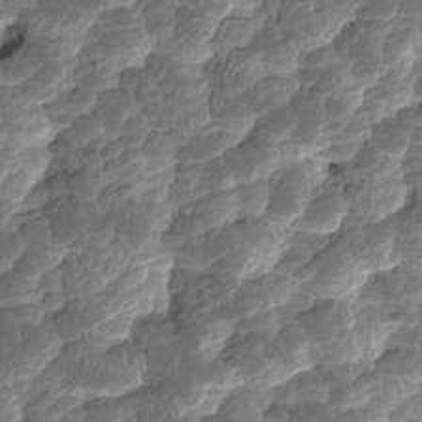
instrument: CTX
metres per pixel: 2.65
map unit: HNhu
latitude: -1.3699
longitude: 14.4062
